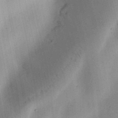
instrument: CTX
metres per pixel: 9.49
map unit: Ht
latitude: 11.3293
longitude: -74.4601
